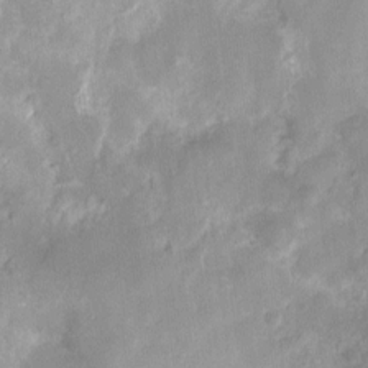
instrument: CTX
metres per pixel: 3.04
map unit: Nhu
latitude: 4.5168
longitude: -16.3278
